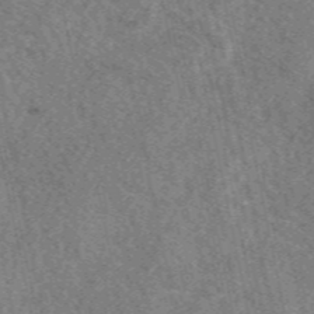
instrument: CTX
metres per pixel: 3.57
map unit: eAb
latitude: 49.1592
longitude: 109.2187
